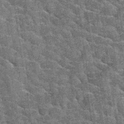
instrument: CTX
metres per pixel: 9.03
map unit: Hto
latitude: 35.2159
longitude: -52.6868
